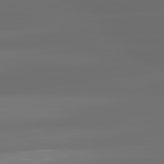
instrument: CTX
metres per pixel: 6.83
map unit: lApd
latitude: 81.4237
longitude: -144.6112
